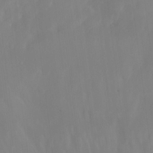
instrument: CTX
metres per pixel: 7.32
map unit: Ht
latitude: -15.2943
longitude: -50.4412
